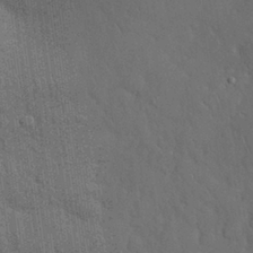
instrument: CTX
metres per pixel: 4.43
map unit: Nhu
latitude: 28.4979
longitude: -68.0633
